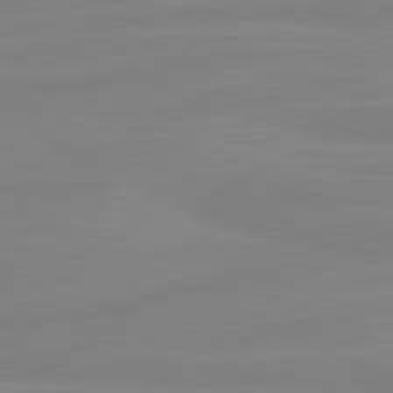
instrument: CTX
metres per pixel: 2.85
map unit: lApd
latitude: 81.2348
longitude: -178.4223
